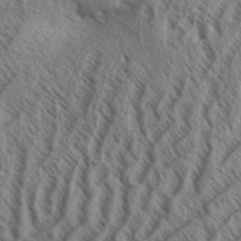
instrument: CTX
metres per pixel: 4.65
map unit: Aa
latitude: 33.2159
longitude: -138.2145
